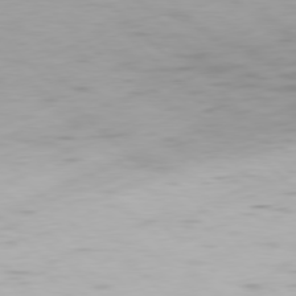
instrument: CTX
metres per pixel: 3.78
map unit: Hpe
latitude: 77.6694
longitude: -167.7449
